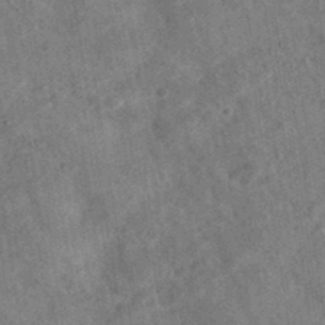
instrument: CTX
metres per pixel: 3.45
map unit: eAb
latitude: 35.5371
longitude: 115.8989
